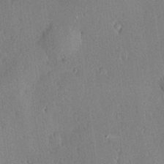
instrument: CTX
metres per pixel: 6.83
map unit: Hve
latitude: 25.1025
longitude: -93.4237
